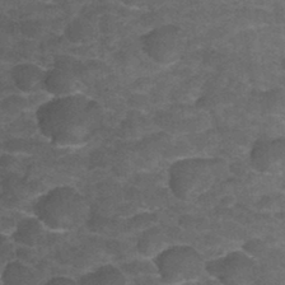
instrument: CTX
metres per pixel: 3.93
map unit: Hto
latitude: 35.1403
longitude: -53.0269
